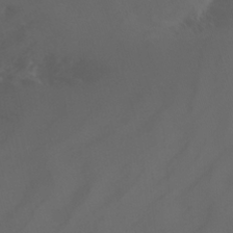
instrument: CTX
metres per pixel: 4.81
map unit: Nhu
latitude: -14.1984
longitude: -55.9150
